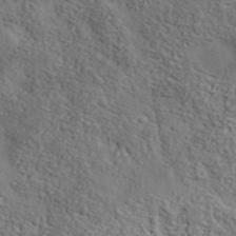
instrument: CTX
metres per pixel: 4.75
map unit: lHvf
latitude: 37.7261
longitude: -88.3090
